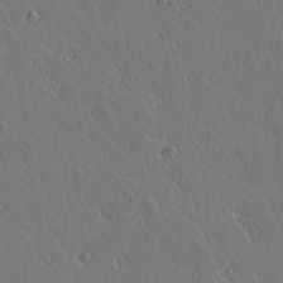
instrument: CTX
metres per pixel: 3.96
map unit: lAvf
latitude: 15.3482
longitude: -126.4790
